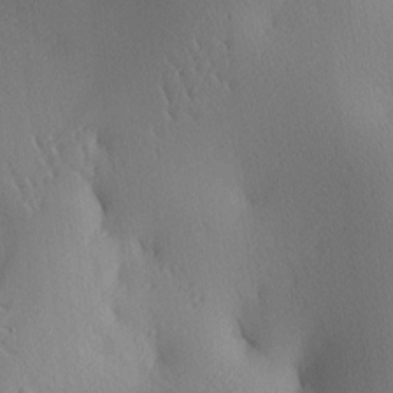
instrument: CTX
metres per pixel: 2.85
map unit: lAa
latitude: 3.8016
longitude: -116.9325
